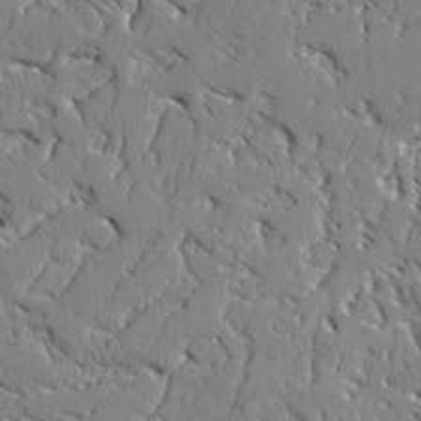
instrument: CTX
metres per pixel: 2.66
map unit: Ave
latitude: 24.1577
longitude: -130.0444
